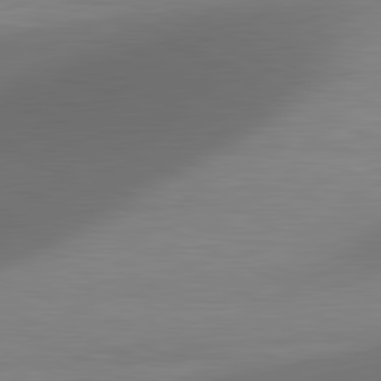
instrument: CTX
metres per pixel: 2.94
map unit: lApd
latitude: 81.2348
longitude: 132.1606
